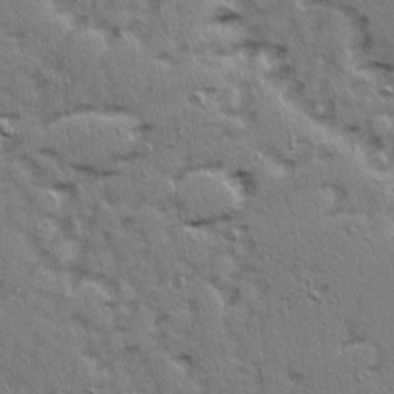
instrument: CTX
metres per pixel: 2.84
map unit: Ave
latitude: 15.2348
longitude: -104.8191
